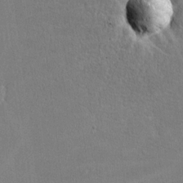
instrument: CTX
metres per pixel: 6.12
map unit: lHvf
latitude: -11.7856
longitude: -101.8394
